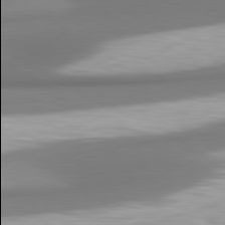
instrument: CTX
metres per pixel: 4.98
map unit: lApd
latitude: 80.5924
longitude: 178.0094
